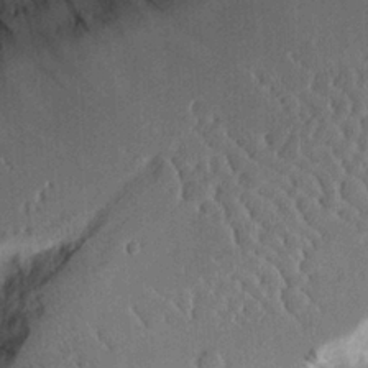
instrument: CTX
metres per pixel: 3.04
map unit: Aa
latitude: 12.1389
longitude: -126.4223
